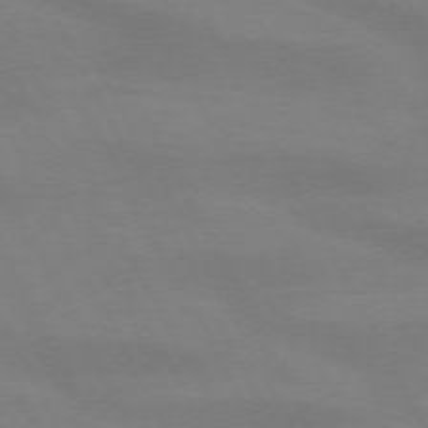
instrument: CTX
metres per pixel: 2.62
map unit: lApd
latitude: 73.6694
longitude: -48.1767
